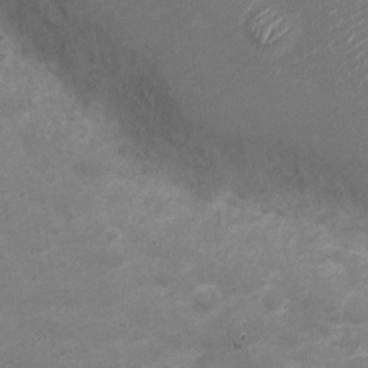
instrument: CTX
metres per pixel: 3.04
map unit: Nve
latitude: -20.4818
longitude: 104.5384
